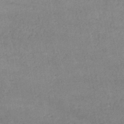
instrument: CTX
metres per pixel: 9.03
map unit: lHb
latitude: -46.0850
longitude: 62.2361
